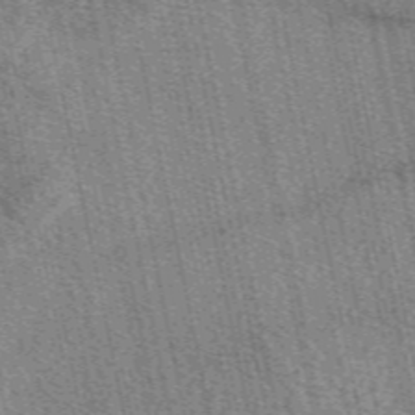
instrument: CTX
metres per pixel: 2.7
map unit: eAb
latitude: 50.1766
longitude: 114.5951
